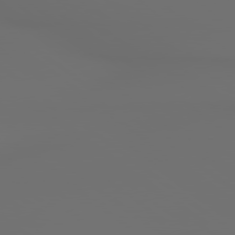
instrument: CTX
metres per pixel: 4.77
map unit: lApd
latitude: 79.2159
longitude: 177.1242
